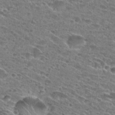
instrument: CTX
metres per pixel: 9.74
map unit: Hto
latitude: 28.8758
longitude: -45.8961
